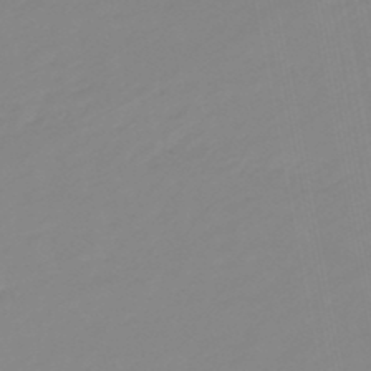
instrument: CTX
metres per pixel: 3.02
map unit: eHb
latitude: -48.4251
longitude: 84.5384
